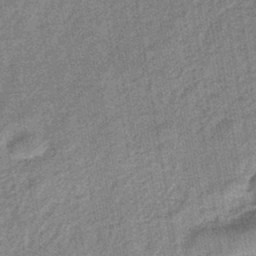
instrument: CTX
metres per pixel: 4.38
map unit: eHb
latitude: -43.9178
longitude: 86.6519
